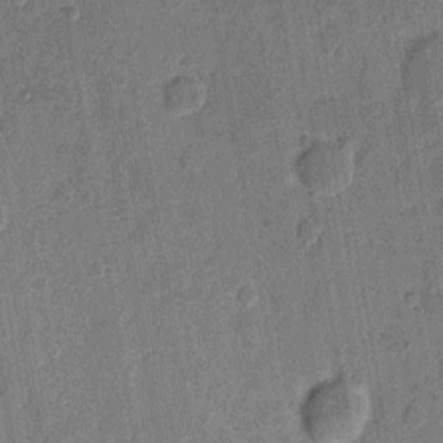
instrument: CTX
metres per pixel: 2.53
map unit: eHh
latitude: 7.5182
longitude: -66.0633
